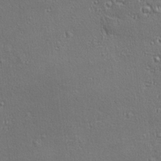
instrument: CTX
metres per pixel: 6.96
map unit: Ave
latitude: 22.8002
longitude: -135.9906
